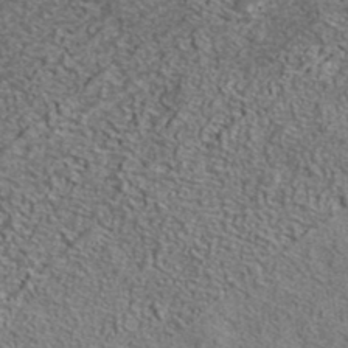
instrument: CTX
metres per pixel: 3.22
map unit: ANa
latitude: 39.3104
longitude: -90.9892
